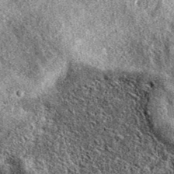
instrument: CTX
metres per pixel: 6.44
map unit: eAb
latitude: 37.2537
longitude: 110.8786
